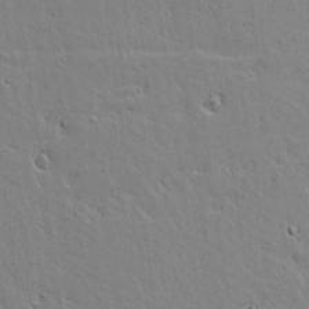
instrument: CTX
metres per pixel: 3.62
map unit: lAvf
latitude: 15.6694
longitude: -125.1025
